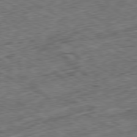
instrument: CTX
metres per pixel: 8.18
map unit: Ap
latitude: -80.6519
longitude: -72.4790
